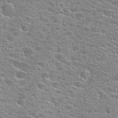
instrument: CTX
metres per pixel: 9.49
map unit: Hto
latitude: 24.5923
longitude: -47.9339
